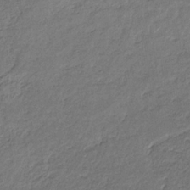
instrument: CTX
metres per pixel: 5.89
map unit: eHb
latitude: -30.3684
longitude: 68.6329
